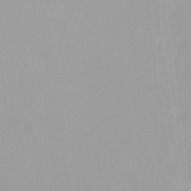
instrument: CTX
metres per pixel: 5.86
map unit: HNhu
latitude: -0.2173
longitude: -5.0080
